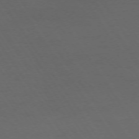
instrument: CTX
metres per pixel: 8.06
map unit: Ap
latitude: -74.2362
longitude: -72.0444
